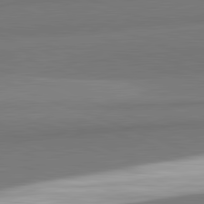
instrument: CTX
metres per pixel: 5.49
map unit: lApd
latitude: 82.4034
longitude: 153.4832
